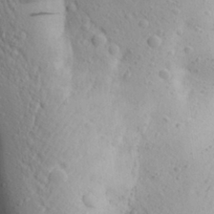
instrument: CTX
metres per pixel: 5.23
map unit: Aa
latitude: 25.5749
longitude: -148.2900
